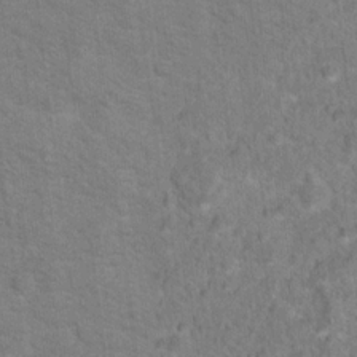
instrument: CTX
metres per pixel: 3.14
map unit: Hto
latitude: 16.9514
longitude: -38.1767
